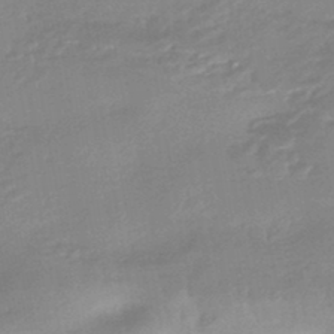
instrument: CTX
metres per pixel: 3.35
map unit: eHb
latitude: -44.3306
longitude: 89.8989
